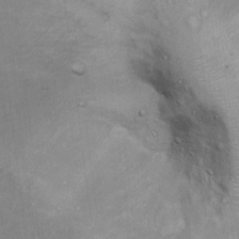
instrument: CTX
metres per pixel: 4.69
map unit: Ht
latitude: 13.4804
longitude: -39.8205
